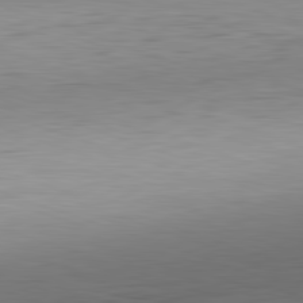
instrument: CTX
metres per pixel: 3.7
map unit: Hpe
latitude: -82.1795
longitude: 10.3495
